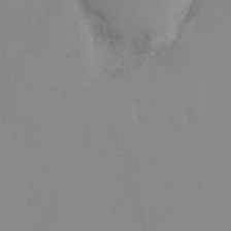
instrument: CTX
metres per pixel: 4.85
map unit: Hto
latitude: 7.7072
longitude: -34.8758
